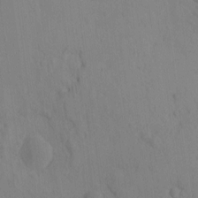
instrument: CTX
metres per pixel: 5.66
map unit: eHh
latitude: -0.8030
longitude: 17.6344
